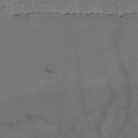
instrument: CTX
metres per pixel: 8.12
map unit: HNb
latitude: -52.8408
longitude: -45.9339
